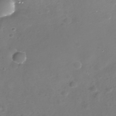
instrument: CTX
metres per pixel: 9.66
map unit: Nhe
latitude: -32.6897
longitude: -88.6302
